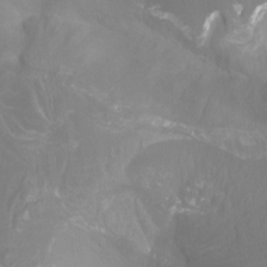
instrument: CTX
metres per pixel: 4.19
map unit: Nhu
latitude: -12.5574
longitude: -72.5735
